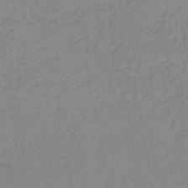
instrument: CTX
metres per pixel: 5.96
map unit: lHb
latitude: -44.1606
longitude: 80.5952
